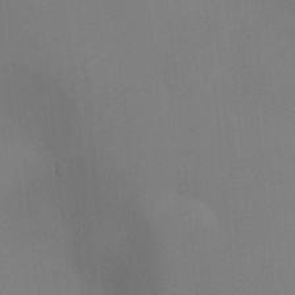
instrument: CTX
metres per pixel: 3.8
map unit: Ht
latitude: -5.5777
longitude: -26.5546
